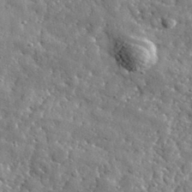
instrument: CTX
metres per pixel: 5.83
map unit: lHvf
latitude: 35.5749
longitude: -87.8961
